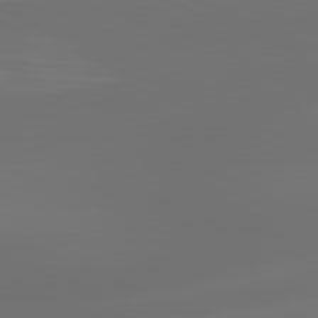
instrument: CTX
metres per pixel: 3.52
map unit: lApd
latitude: 81.8772
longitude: -152.2523
